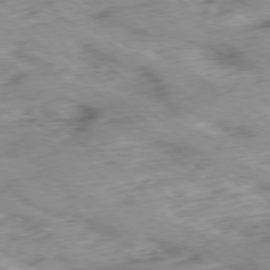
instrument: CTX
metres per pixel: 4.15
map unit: Ap
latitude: -78.1228
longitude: -60.4223
